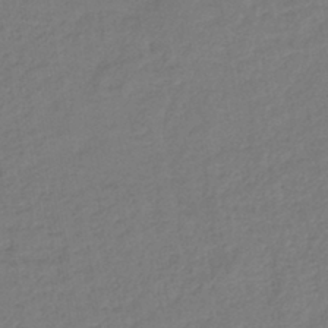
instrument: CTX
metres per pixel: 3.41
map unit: lHb
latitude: -42.3684
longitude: 74.9731
